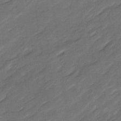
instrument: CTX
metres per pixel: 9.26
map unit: Ave
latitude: 16.6679
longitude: -136.3279
